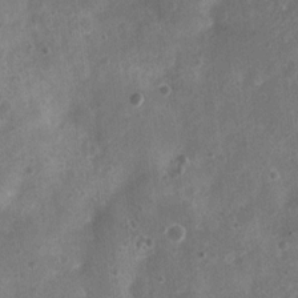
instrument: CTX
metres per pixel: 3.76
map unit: Nhu
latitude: 6.4412
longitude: -18.3278
